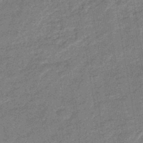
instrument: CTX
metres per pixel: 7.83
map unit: eHb
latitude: -44.6707
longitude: 86.7652
